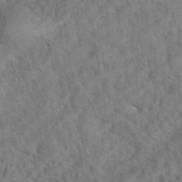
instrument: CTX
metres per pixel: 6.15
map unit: eHh
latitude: 40.5545
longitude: -56.0444
